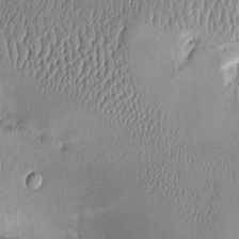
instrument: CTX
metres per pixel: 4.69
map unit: Aa
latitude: 10.4790
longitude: -128.6679
